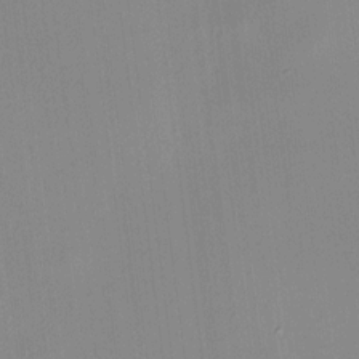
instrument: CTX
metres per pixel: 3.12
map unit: HNhu
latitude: 8.5168
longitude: 13.2187
